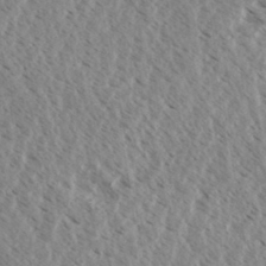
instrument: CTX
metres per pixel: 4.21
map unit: eHh
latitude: 34.1200
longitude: -140.4601
